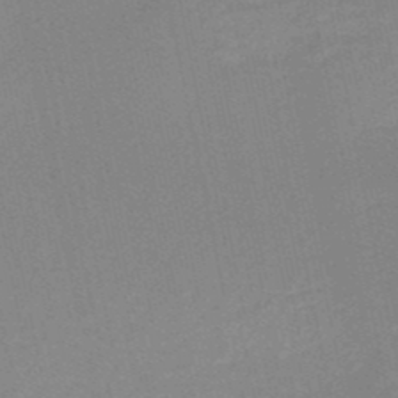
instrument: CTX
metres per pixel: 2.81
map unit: HNb
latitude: -50.9353
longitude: -52.6113
